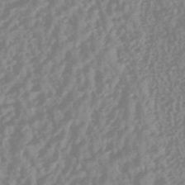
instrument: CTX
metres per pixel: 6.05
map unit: HNhu
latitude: -45.2565
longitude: 91.7667
